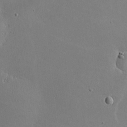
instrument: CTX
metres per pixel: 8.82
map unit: lHvf
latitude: -9.7100
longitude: -100.1389
